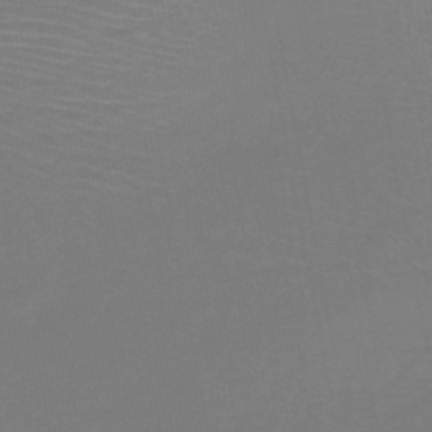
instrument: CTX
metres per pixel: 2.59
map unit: HNb
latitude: -47.1431
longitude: -43.3104
